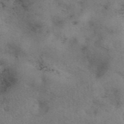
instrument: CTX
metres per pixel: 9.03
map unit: eAb
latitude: 41.7449
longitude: 109.4643
